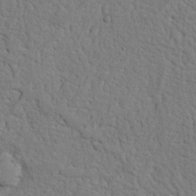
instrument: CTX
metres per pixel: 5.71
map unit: Nhu
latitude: 21.6505
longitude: -76.7624
